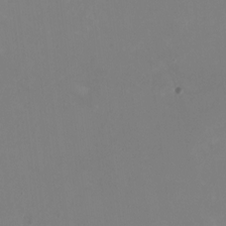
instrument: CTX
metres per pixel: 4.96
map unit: HNhu
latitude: -0.9731
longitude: -5.1781
